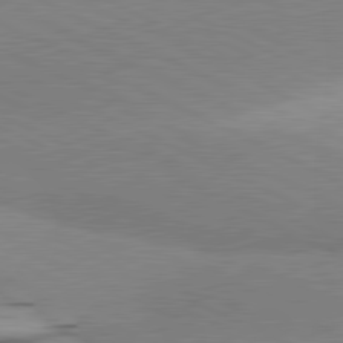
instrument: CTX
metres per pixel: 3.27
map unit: lApd
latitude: 80.9514
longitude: 156.6329
